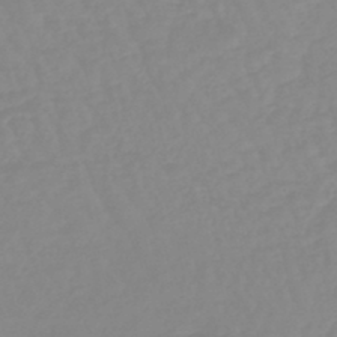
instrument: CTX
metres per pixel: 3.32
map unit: eHb
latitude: -44.9731
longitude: 81.0109
